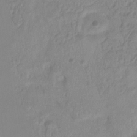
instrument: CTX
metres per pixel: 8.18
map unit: eHb
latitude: -29.4643
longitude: 70.9164
